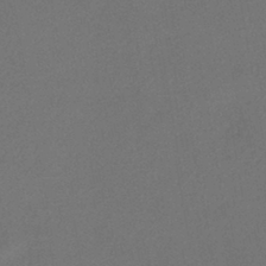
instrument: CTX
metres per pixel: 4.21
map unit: eHh
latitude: -42.7085
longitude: 120.6896
